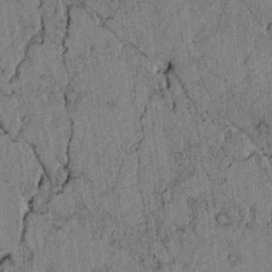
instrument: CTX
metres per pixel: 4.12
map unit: lAvf
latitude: 4.1956
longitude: 158.3684
